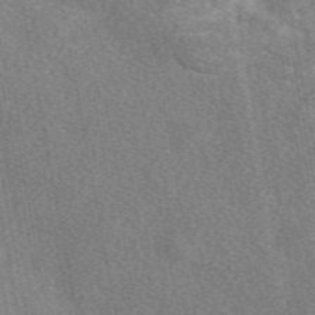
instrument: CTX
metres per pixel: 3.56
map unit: eAb
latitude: 48.8380
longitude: 111.9367
